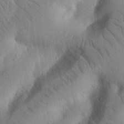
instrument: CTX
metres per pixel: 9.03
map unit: Nhu
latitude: 21.8206
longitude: -75.8205
